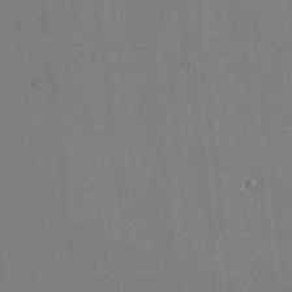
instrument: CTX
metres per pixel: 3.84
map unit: HNhu
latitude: 10.5546
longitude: 22.9731
